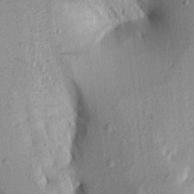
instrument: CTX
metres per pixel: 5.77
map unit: Aa
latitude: 16.4601
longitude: -148.6679
